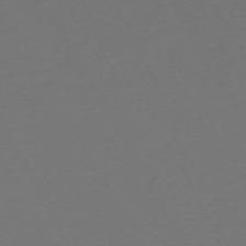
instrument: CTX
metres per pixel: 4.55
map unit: Ap
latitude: -74.2551
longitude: -68.8191
